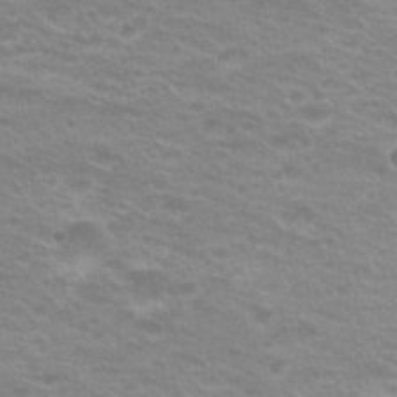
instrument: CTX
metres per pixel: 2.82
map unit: Hto
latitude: 20.6302
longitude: -37.2915
